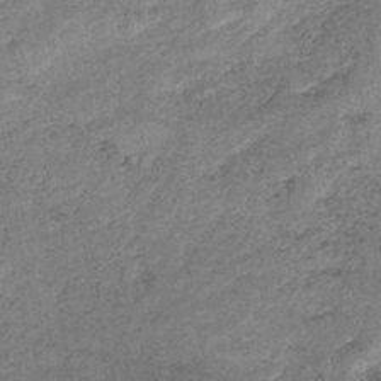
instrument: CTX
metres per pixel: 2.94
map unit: eHb
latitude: -39.1809
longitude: 76.2362
